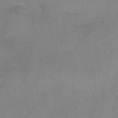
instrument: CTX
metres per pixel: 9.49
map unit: Ht
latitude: 1.1214
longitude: -33.2159
